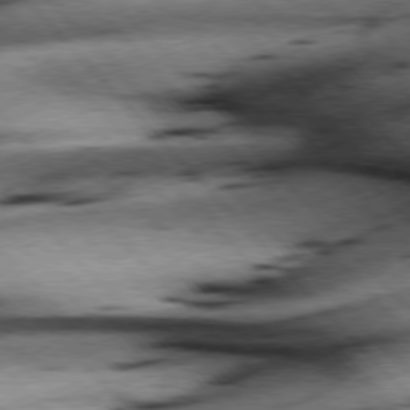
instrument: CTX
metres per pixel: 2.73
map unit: Hpe
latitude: 77.1025
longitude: -126.0633
